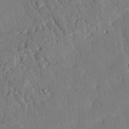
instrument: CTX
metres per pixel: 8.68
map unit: eHh
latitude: 25.2159
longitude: -80.3089
